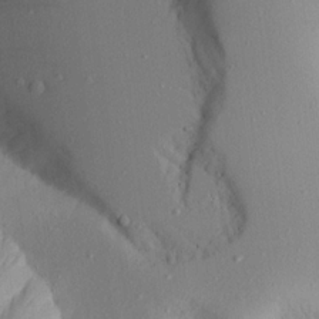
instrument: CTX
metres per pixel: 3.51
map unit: Aa
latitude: 20.0633
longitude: -145.7072
